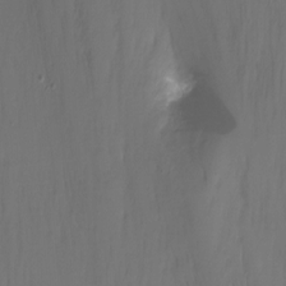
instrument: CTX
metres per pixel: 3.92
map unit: Nhu
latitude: -11.7289
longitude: -47.3482
